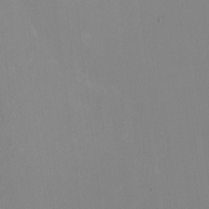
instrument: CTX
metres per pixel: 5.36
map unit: HNhu
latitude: -2.2928
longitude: -7.2159
